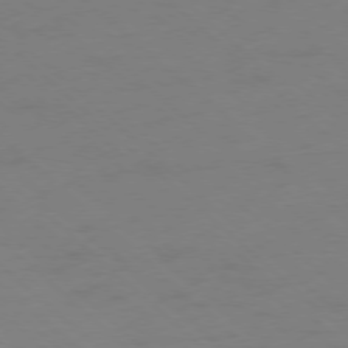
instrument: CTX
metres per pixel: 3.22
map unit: Ap
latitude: -78.0661
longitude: -57.5560
